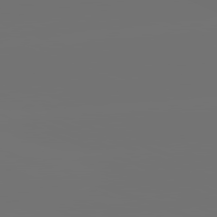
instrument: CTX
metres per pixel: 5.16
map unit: lApd
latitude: 81.9717
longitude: -160.3467
